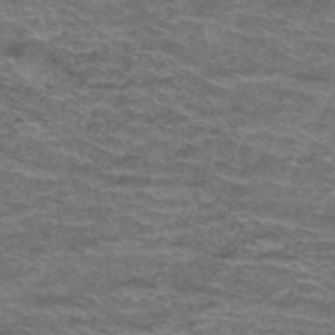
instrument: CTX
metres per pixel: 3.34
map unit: Hto
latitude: 37.8206
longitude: -42.6113
